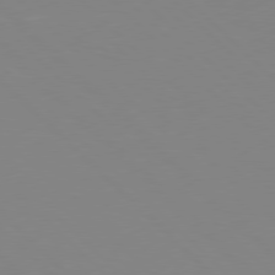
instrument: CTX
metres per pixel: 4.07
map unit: Hpe
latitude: 77.8583
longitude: -164.3089
